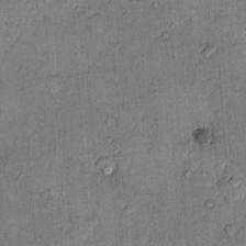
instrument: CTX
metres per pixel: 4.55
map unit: Hto
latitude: 9.0836
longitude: -61.4804
